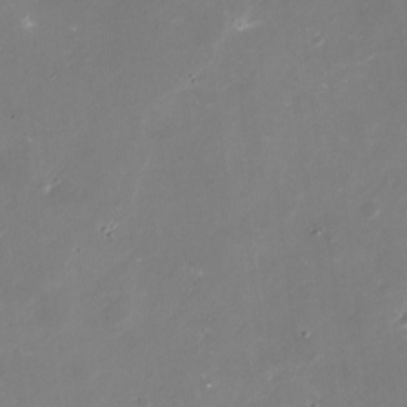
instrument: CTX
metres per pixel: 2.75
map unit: Nhu
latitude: -28.9920
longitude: -75.6316
